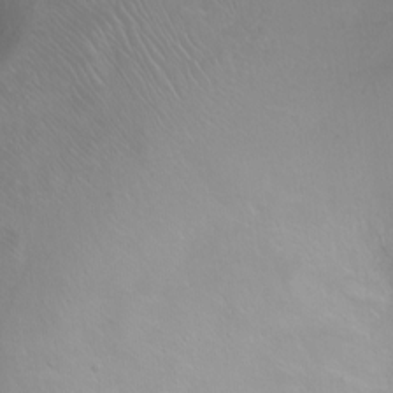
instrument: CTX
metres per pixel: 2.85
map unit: Ht
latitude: 0.0822
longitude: -46.2523
